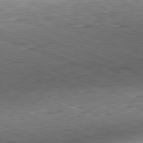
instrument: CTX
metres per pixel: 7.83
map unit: Hpe
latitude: -82.1606
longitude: 12.9920
